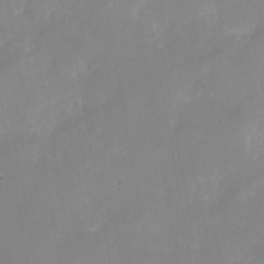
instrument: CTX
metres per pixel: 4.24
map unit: Nhu
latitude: -25.5777
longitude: -69.9717
